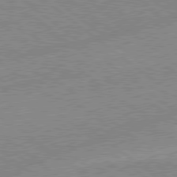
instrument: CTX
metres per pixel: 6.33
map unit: Hpe
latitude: 78.8947
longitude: -144.3845
